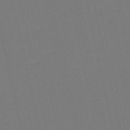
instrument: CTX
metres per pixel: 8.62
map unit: eHb
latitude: -48.2362
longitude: 88.5007
